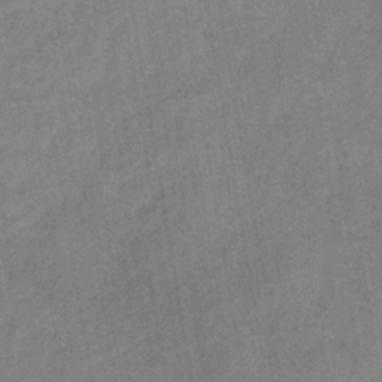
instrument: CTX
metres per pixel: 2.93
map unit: lHb
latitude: -36.9730
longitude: 74.0283
